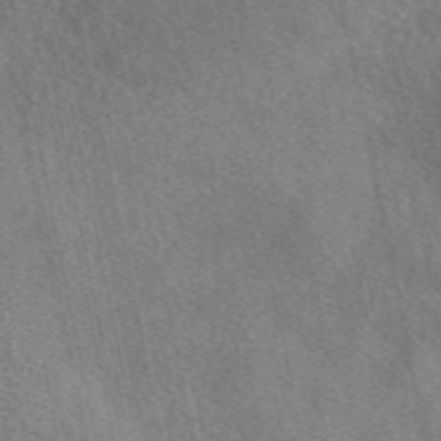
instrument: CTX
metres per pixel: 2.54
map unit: eAb
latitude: 49.5560
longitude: 116.5951
